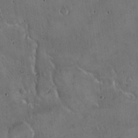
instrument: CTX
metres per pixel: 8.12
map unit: Hto
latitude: 16.6868
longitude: -59.3104
